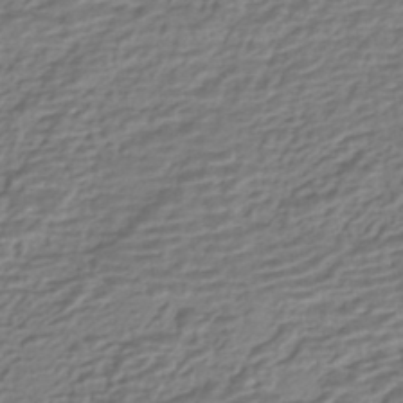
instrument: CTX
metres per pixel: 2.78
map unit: HNhu
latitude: -42.9163
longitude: 100.7463
